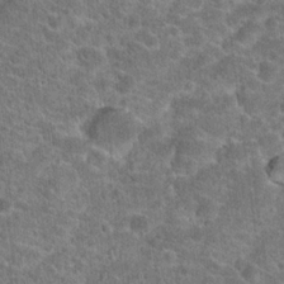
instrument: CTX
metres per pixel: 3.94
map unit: Hto
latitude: 19.7827
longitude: -43.1403
